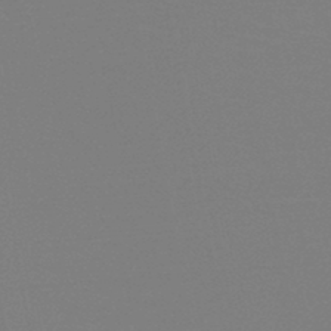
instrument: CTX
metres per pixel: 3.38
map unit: HNb
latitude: -46.3117
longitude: -44.2522
